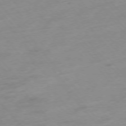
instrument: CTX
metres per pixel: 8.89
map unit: Hpe
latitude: -76.1417
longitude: -14.9136
